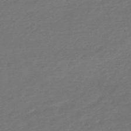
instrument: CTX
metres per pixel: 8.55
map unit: HNhu
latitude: -47.0486
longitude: 89.7477
